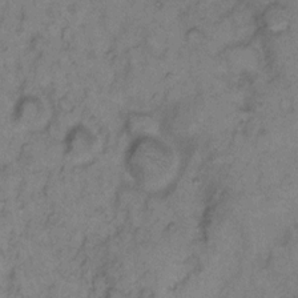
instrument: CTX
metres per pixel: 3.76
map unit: eHh
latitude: 9.3293
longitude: -63.3671
